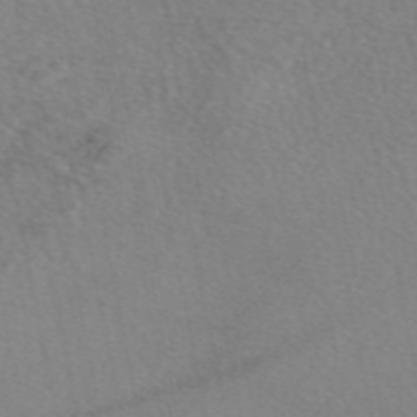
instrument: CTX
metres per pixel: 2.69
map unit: eAb
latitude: 49.1403
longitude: 111.2942
